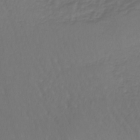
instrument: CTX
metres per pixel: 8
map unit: lHb
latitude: -42.5384
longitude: 66.1417
